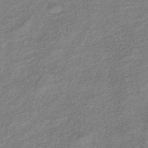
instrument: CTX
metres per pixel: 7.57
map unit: eHb
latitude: -39.0864
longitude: 80.1984
